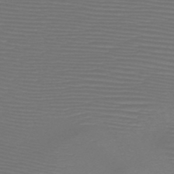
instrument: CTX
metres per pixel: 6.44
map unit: HNb
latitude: -47.5966
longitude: -42.1389
